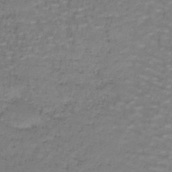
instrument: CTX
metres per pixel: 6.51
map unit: lHb
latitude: -43.1620
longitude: 58.8030
